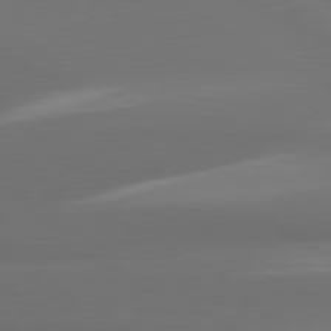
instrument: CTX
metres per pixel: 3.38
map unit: lApd
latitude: 80.5735
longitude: -138.8002
